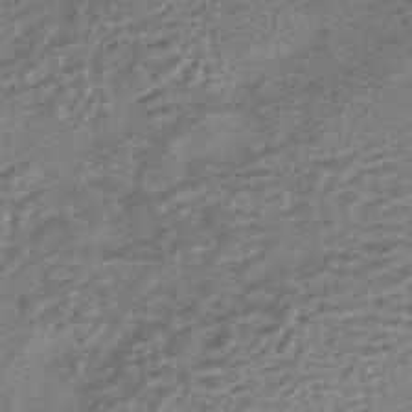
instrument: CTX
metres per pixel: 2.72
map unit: HNhu
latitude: -44.0472
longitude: 101.9178
